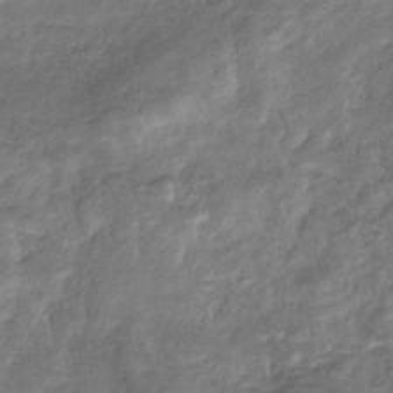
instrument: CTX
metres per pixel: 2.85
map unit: eHb
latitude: -35.2754
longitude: 76.4629
